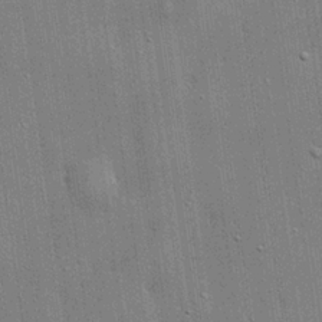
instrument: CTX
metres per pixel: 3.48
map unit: lHvf
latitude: 20.5357
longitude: 142.9541
